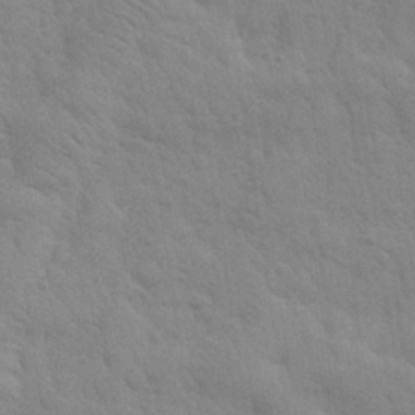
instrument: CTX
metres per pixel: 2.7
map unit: eHh
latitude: 32.3656
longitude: -70.5168
